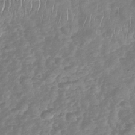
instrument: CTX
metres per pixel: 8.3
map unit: Nhu
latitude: -30.7463
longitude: -60.6490
